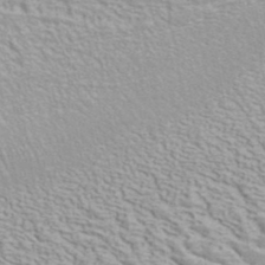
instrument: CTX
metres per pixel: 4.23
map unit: ANa
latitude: 41.2725
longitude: 18.7841
